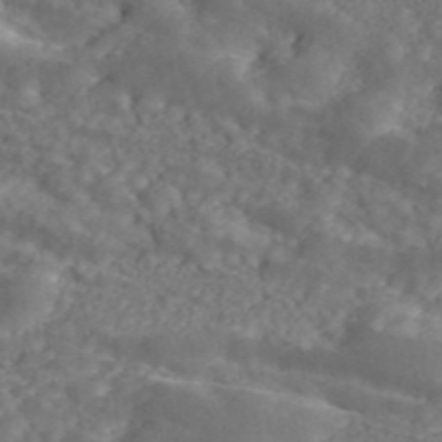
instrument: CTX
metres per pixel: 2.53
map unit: ANa
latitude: 45.3104
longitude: 21.3320
